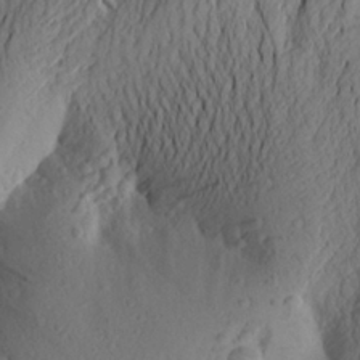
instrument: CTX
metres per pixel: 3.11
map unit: Aa
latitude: 24.4412
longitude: -149.2348
